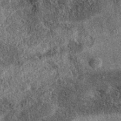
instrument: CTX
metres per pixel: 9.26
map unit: eAb
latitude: 37.9339
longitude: 108.4440
